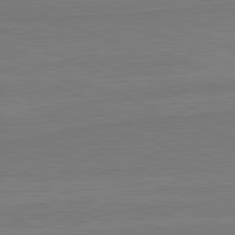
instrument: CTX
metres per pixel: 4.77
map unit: lApd
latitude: 82.2333
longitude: 166.8219
